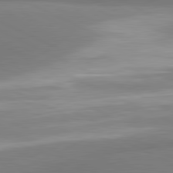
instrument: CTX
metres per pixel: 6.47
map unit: lApd
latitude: 81.2348
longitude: 167.0297
